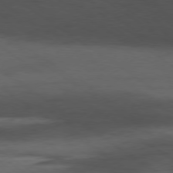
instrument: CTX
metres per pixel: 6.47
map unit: Hpe
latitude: -78.8408
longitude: -17.0458
